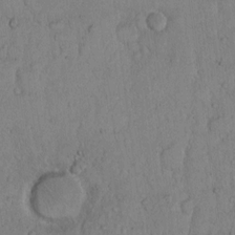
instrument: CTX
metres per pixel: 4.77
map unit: Hto
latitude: 11.7072
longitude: -57.4615
